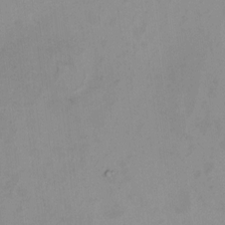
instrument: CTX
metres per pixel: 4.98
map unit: HNhu
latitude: 5.4237
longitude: 8.8030
